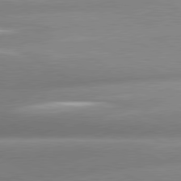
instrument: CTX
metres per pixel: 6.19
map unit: lApd
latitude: 80.4034
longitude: -159.7450
